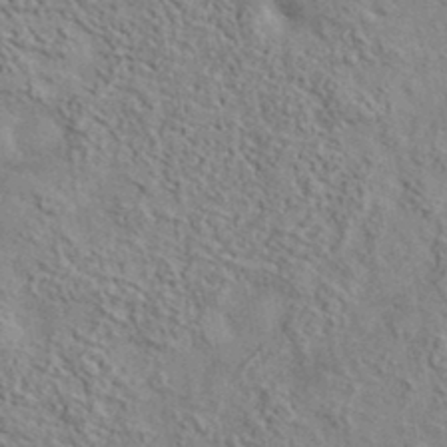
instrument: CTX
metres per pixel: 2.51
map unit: lHvf
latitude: 37.6127
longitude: -88.3846
